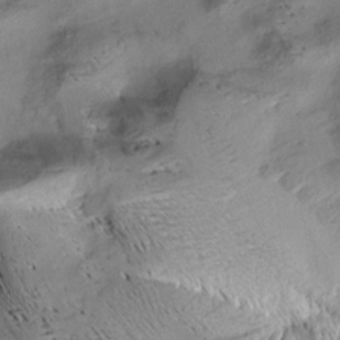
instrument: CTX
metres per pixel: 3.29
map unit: Aa
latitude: 9.1592
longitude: -142.4601
